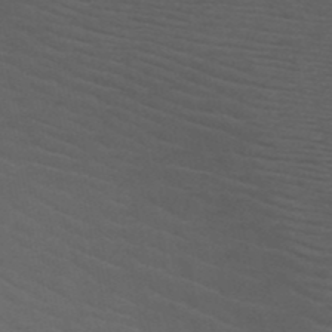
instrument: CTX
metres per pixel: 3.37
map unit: HNb
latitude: -50.8975
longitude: -43.4427
